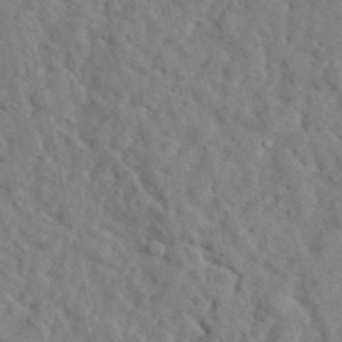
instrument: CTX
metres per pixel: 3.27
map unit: eHh
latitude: 36.1578
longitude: -78.5924
